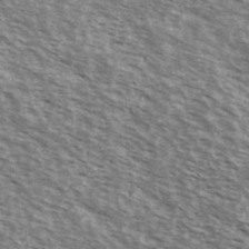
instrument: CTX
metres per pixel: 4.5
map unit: Ave
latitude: 38.9136
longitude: -109.7827
